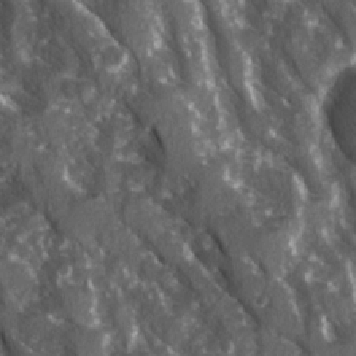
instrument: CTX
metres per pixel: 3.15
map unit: Ave
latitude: 15.4994
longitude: -131.8206
